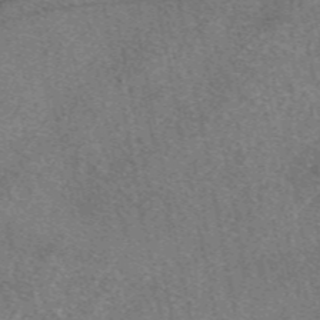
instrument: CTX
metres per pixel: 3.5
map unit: eAb
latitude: 48.5735
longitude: 109.6911
